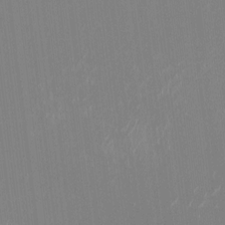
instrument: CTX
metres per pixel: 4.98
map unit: HNhu
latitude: -0.9920
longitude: -7.1781
